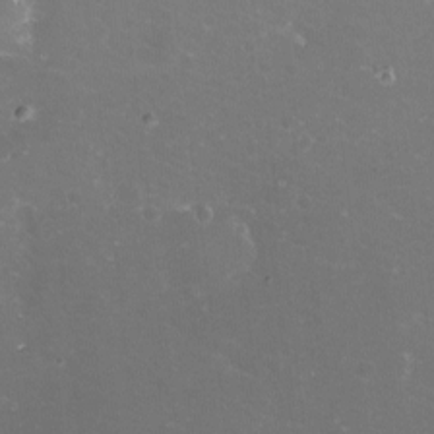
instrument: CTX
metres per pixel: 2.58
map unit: eHh
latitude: -11.3888
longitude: -61.5749
